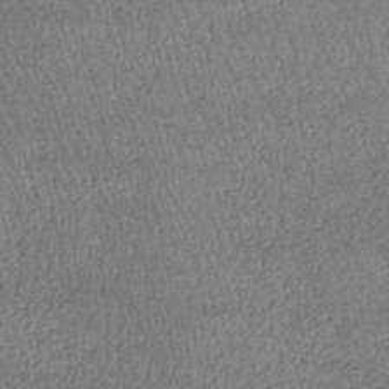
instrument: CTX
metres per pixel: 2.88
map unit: lHb
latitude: -38.1417
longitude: 72.8408
